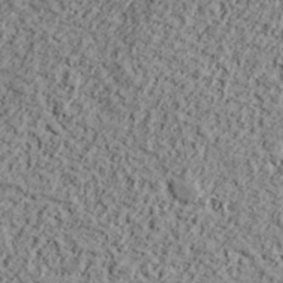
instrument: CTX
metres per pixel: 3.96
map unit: lHvf
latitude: 37.9339
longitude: -91.4615
